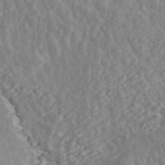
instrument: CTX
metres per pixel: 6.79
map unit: ANa
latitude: 45.3104
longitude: 23.4455
